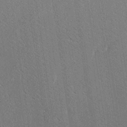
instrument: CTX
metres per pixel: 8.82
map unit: Ave
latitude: 18.4601
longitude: -139.7261
